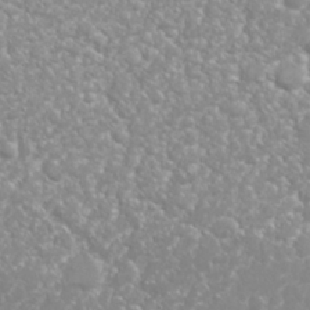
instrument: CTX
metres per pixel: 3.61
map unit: Nhu
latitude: 26.3089
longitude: -60.3845
